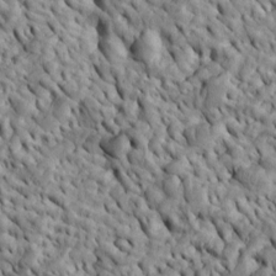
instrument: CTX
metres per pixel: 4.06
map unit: Htu
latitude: -5.8989
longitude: 153.5021
